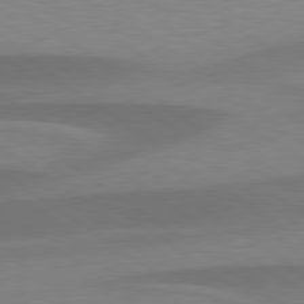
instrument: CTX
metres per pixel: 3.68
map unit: lApd
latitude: 79.5749
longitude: -94.2712
